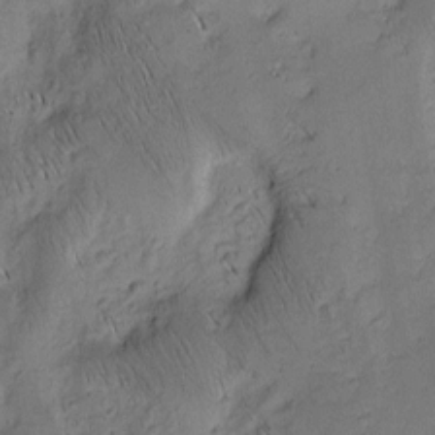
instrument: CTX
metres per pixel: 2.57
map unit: Nhu
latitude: -7.4832
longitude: -152.2523
